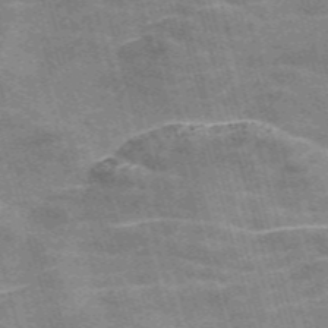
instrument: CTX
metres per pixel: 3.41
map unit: Nve
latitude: -59.1053
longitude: 65.9556
